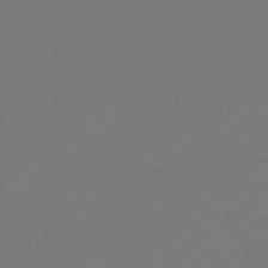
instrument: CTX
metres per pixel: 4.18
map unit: lHb
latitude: -46.2172
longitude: 59.4454
